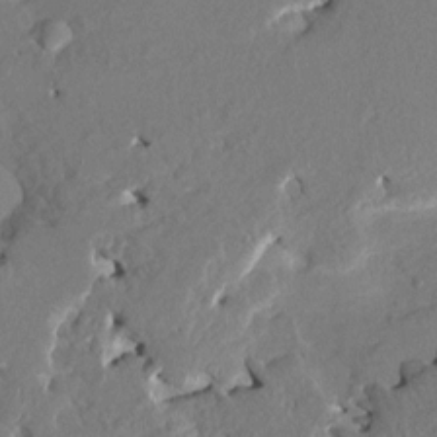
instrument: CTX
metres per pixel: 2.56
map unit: HNhu
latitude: 7.5938
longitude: -5.6505
